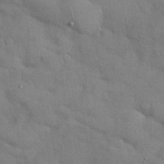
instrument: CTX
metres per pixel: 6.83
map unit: Nhu
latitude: 27.4427
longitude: -71.1214
